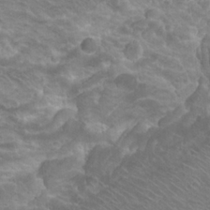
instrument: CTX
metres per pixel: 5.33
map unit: Hto
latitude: 20.1200
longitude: -32.6490
